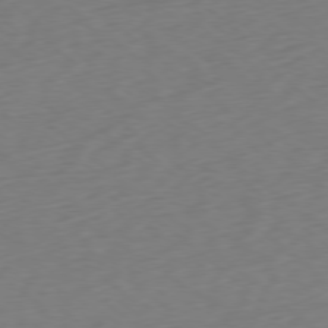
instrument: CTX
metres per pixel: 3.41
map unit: Ap
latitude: -78.4629
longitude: -69.4238
